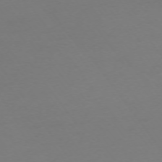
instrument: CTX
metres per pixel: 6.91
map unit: Ap
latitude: -74.4818
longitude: -72.6491
